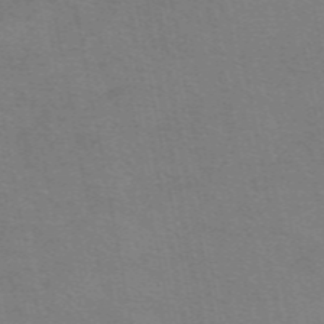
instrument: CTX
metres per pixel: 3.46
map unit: eAb
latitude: 50.4412
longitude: 104.9919
